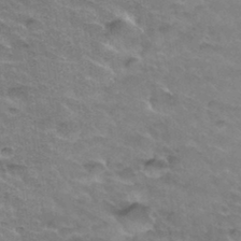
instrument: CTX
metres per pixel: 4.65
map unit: Hto
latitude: 33.8205
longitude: -46.8569
